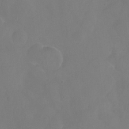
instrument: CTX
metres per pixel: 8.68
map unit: Hto
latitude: -13.5966
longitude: -43.1403
